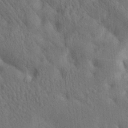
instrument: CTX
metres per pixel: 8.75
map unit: lAa
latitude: 21.1592
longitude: -138.4979
